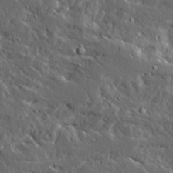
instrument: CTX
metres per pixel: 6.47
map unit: Ave
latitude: 15.1970
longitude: -138.4034
